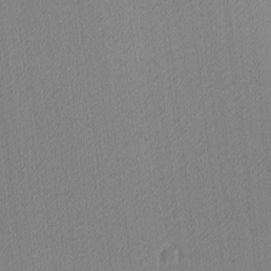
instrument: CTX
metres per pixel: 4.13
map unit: Ave
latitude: 3.4615
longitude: -114.1199
